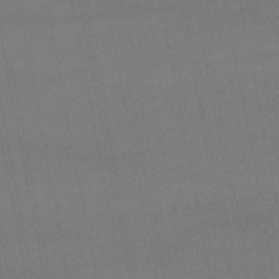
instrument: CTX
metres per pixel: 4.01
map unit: lHb
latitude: -46.8030
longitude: 73.6533
